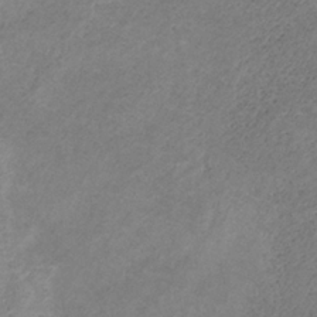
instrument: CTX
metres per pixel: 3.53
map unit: HNb
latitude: -31.9178
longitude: 61.1809
